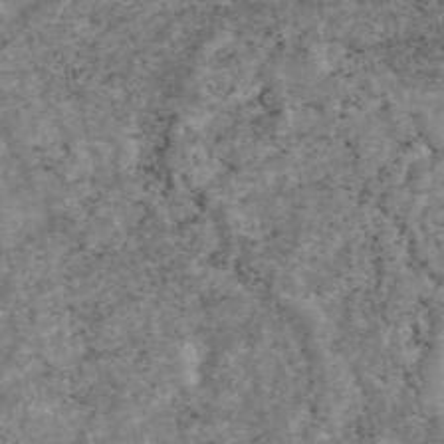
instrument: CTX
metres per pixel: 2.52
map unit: eAb
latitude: 47.6316
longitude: 119.2376
